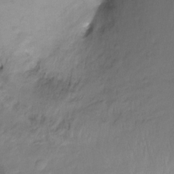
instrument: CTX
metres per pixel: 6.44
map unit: Ht
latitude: -8.2928
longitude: -39.4048
